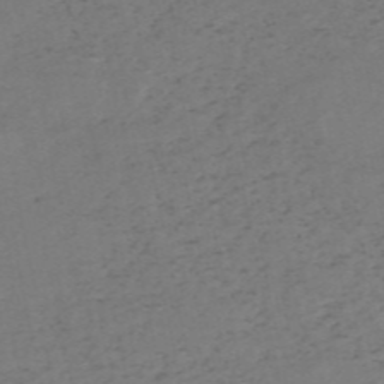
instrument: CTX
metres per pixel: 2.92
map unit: HNb
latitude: -55.2376
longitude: -43.9150
